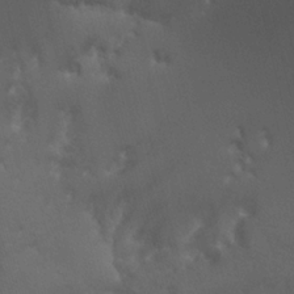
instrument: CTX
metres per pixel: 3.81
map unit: HNhu
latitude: 0.6301
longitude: -3.9717
